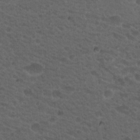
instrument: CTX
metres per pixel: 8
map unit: Hto
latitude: 19.4426
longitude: -32.6113
